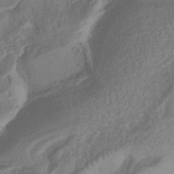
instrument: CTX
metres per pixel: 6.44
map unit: eHh
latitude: -40.5385
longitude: 120.1605
